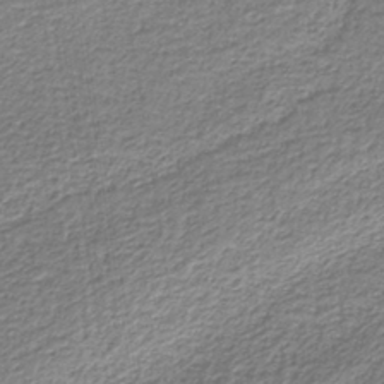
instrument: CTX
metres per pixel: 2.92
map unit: eAb
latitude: -39.0298
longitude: 52.4818
